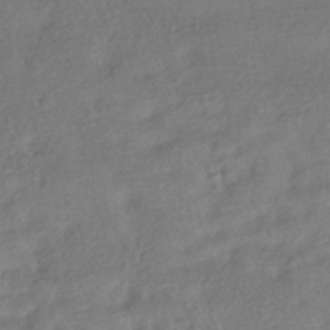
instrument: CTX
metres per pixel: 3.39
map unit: HNhu
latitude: -41.2754
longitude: 98.1984
